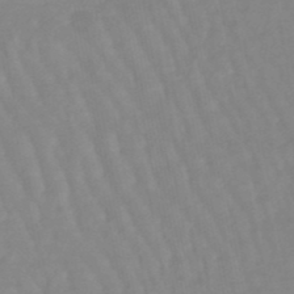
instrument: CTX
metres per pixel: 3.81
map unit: lHb
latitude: -48.1795
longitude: 77.3699
